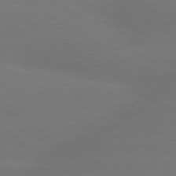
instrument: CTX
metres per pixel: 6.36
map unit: lApd
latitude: 79.7261
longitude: -151.8205
